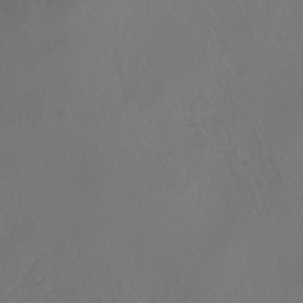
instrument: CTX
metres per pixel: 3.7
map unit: HNhu
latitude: -40.1039
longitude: 108.2739
